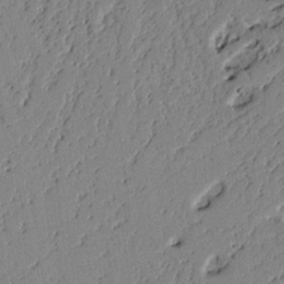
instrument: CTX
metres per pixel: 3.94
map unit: Ht
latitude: 9.9906
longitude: -78.4979
